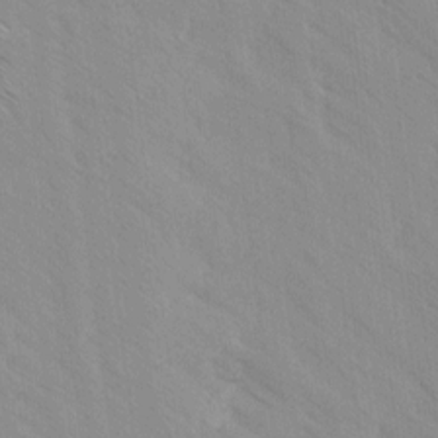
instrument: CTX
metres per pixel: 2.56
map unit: Ave
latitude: -1.3510
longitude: -112.4790
